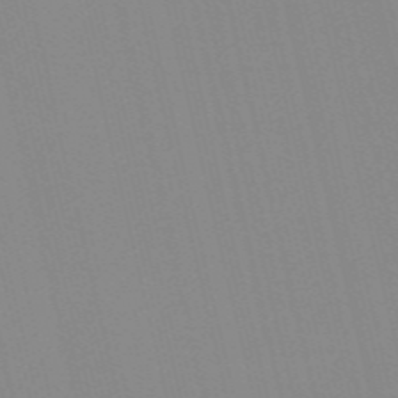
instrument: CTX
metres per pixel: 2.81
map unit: Nve
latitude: -57.4832
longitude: 60.9353
